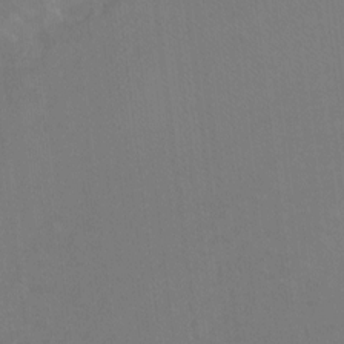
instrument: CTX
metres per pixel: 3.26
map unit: Hto
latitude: -12.1039
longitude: -40.3656
